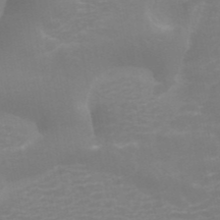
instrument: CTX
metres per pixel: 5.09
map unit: ANa
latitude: 44.7246
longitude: 29.5777
